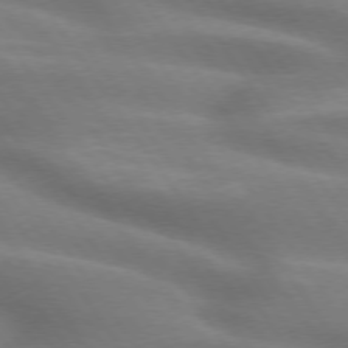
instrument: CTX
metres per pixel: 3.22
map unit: lApd
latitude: 74.6868
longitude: -59.0459
